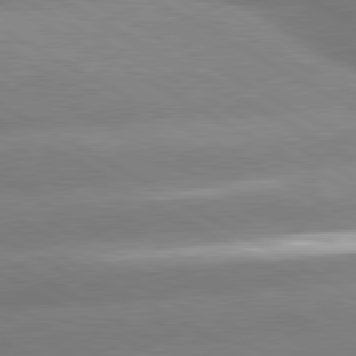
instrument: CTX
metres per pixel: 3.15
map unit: lApd
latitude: 80.4601
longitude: -155.5938
